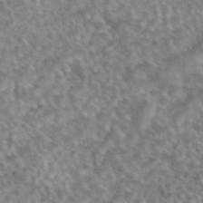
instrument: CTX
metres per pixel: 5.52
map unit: eAb
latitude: 44.7057
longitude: 109.1242
